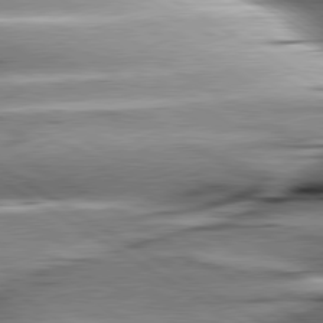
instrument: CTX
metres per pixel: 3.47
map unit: lApd
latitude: 79.8584
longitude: -156.4034
